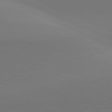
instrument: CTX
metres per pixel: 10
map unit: lApd
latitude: 81.5371
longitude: 144.4440
